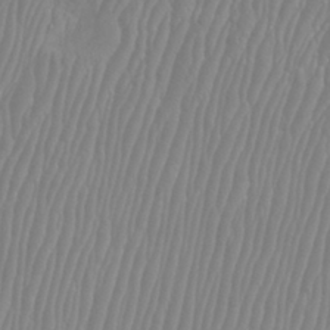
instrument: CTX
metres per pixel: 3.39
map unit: Htu
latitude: -8.2361
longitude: -75.3293
